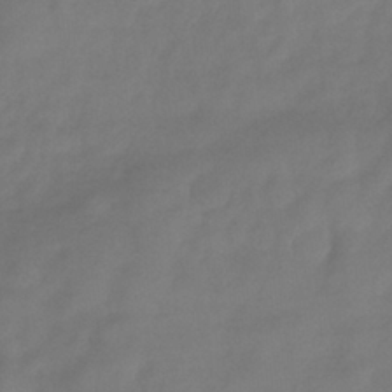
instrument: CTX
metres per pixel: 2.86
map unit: eHb
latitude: -31.6722
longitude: 74.6141
